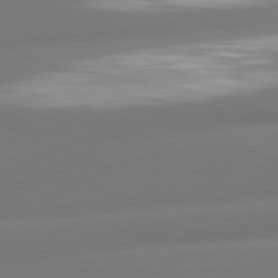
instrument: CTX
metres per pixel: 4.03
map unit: lApd
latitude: 80.9325
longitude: -161.1970
